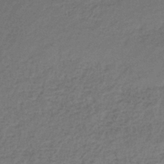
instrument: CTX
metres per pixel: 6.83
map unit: HNb
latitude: -37.8989
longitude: 50.5763
